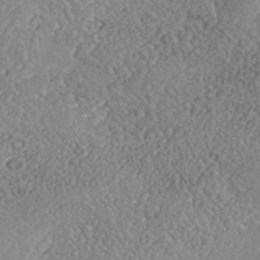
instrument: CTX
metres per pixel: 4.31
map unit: Nhe
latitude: -41.8233
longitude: -110.8191
